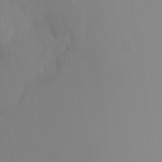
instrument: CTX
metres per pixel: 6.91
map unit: Ht
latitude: -8.7085
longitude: -33.3482
